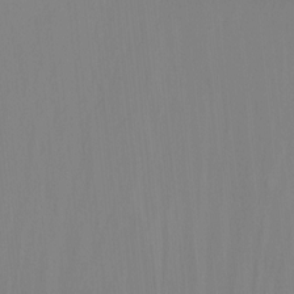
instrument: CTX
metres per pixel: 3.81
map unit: Ht
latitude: -15.0487
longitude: -56.6301
